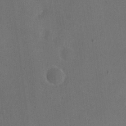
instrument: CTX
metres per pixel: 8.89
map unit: eHh
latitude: 18.7435
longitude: -65.3293
